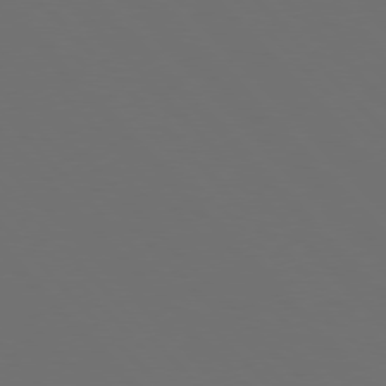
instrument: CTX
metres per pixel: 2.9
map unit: Hpe
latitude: 76.8002
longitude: -168.9703
